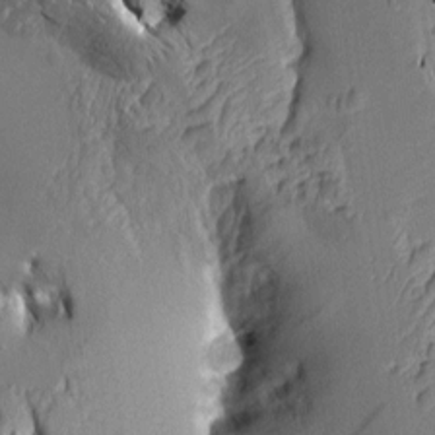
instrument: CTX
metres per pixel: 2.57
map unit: Aa
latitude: 7.7450
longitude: -129.0458
